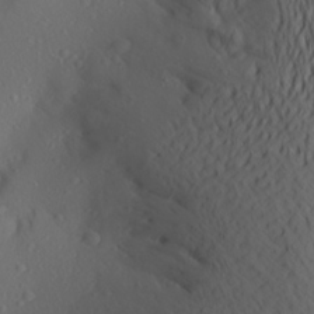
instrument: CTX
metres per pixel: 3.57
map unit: Aa
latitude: 26.2334
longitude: -146.8569
